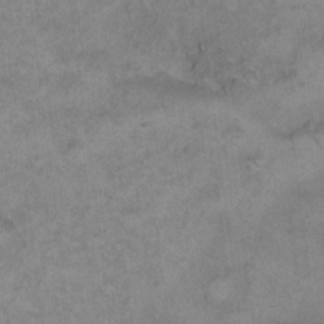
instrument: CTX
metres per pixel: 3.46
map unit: Hto
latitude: 10.0822
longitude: -60.4034
